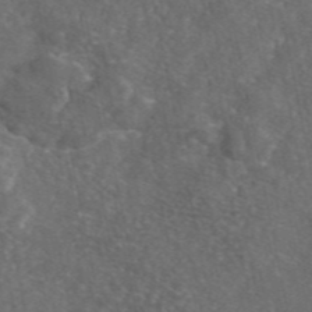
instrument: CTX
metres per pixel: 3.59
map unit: eAb
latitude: 47.0270
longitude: 111.6155
